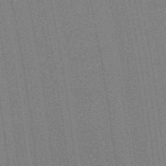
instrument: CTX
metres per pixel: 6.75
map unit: HNb
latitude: -47.6722
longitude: 59.0297
